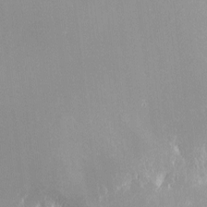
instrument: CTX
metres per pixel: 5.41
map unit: eHh
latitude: -4.6329
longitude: 19.8611
